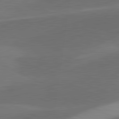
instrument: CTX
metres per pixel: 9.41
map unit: lApd
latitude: 81.4426
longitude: 127.3887
